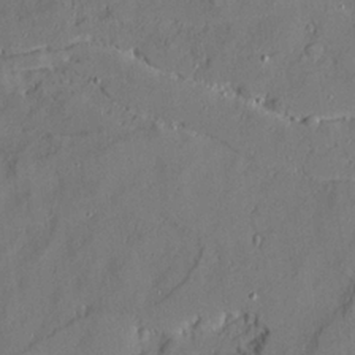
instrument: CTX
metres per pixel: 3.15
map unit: Ave
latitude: 21.1970
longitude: -129.1592
